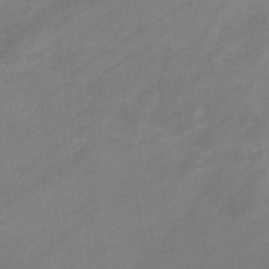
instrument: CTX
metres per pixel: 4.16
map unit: eHb
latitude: -33.6344
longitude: 72.5385
